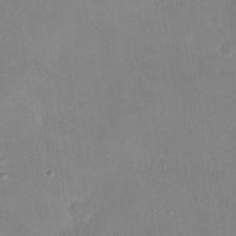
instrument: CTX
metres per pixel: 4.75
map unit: Nhu
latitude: -28.3873
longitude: -62.7813
